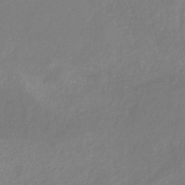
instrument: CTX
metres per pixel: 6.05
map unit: HNb
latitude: -33.0109
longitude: 55.0676
